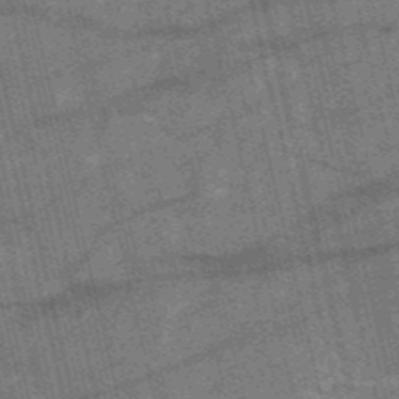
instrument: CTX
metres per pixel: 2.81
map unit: HNb
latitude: -53.5588
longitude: -43.1592
